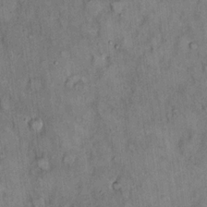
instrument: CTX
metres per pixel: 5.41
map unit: eHh
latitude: 18.4412
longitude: -61.7071
